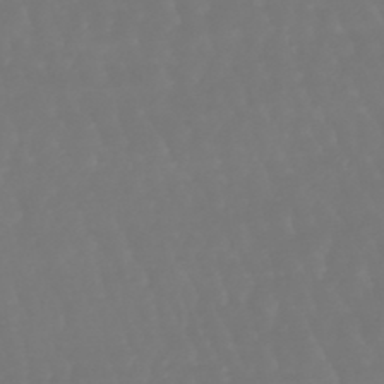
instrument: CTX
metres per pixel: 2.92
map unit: lHb
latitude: -47.1242
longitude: 79.8233
